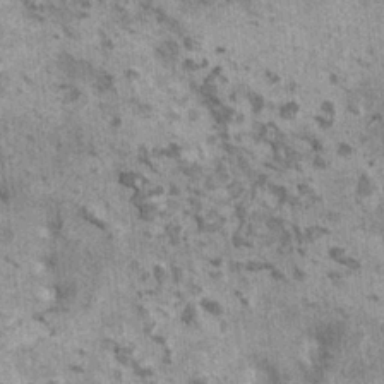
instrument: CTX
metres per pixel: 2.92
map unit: HNhu
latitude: 3.5182
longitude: 4.8597
